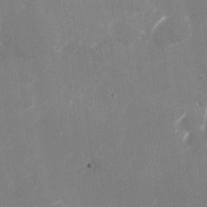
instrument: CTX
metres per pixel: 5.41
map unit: Nhu
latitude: -28.7274
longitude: -74.7435
